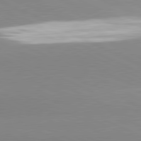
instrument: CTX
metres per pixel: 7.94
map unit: lApd
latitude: 81.2915
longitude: -151.7638
